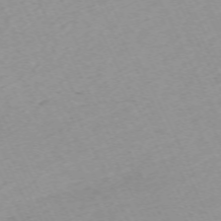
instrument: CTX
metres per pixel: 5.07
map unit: Hpe
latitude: -70.6519
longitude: 15.0109
